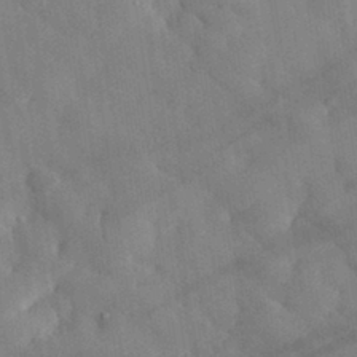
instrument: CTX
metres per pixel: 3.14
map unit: eHh
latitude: 30.9325
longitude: -72.6113
